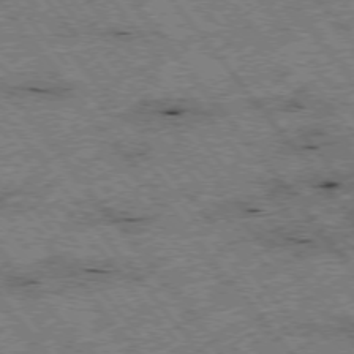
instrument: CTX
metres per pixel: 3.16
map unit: Hpe
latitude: -75.7289
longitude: -20.5168
